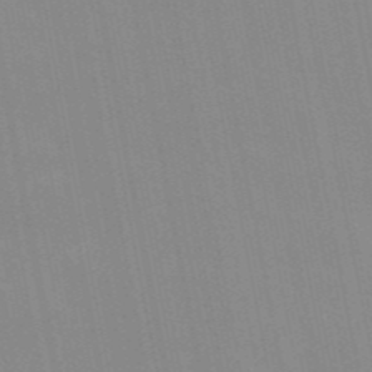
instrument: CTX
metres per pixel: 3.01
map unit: Hve
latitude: 30.6680
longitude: 150.0472
